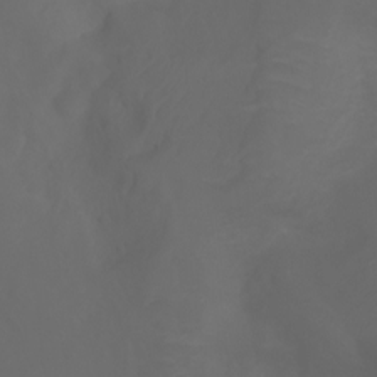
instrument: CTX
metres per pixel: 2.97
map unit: Ht
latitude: -3.1998
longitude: -61.0269
